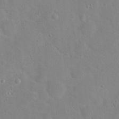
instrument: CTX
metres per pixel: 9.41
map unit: Hto
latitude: 17.3860
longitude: -39.3671
